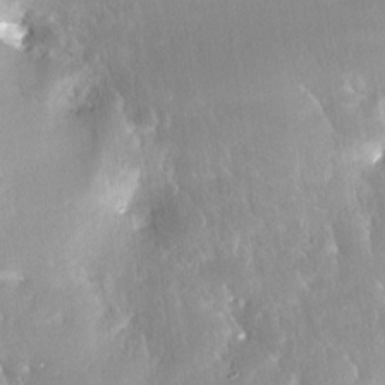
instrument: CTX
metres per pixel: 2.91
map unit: Nhe
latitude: -28.4629
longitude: -110.5735
